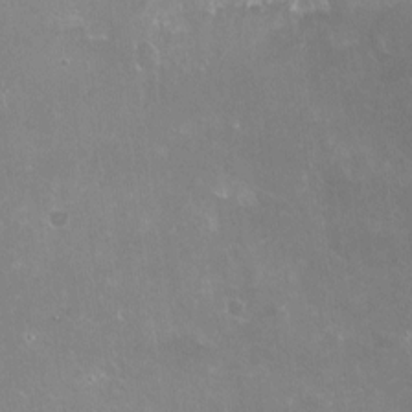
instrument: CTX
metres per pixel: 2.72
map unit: Nve
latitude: -18.5196
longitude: -59.7639
